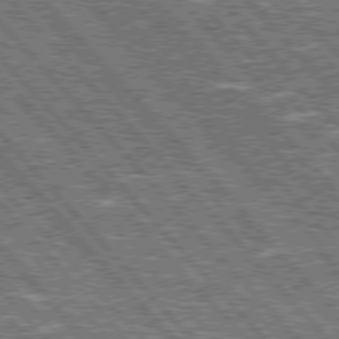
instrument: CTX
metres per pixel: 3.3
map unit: Hpe
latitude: 75.9528
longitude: -126.6491
